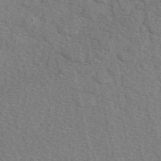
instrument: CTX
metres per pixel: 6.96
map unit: eAb
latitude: 48.9514
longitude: 106.1984
